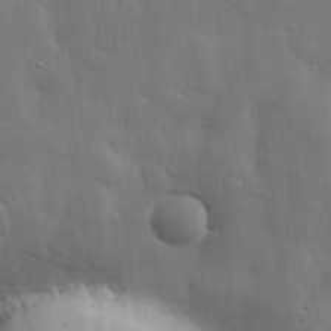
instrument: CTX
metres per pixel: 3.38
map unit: lHvf
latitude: 31.7072
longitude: -88.2334
